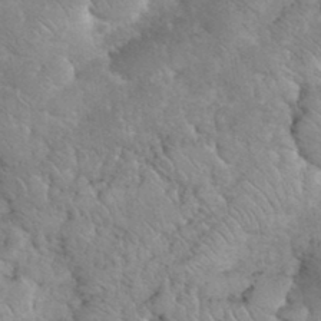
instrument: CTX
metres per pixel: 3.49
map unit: eHh
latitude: 35.9717
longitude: -65.1592
